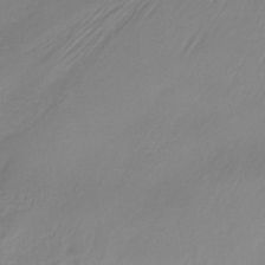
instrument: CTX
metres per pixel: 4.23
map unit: lHb
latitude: -34.0472
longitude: 64.2551
